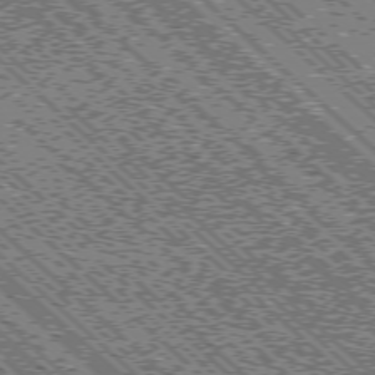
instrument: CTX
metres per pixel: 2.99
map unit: Ap
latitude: -76.1039
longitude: -96.0822
